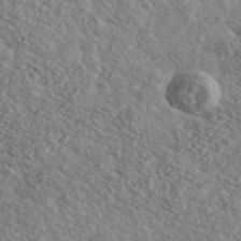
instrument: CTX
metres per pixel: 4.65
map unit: Ave
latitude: 40.1199
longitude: -108.0255
